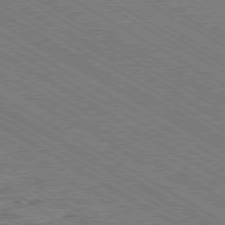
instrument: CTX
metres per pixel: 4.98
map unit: Ap
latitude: -79.6721
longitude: -78.6869
